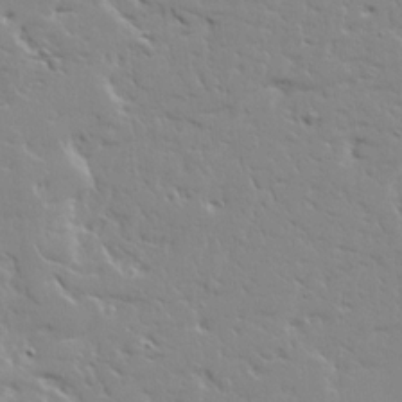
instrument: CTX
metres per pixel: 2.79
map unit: Ave
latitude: 13.8772
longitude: -139.1403
